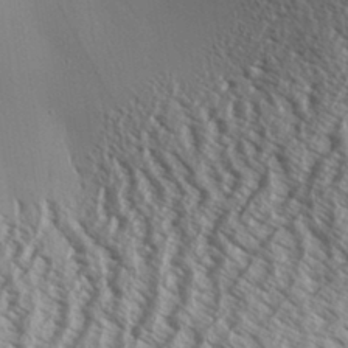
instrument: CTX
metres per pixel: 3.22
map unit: Aa
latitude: 33.0081
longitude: -138.1767
